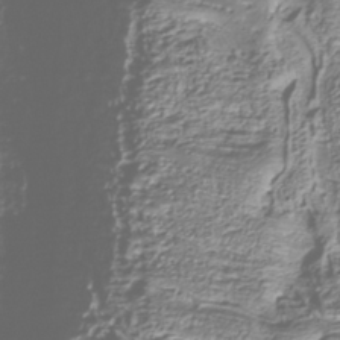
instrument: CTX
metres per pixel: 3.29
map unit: Nhu
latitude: -38.1984
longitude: -81.9528
